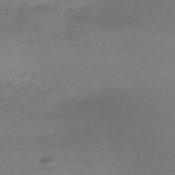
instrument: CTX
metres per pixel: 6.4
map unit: Nhu
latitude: -68.3684
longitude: 38.4440
